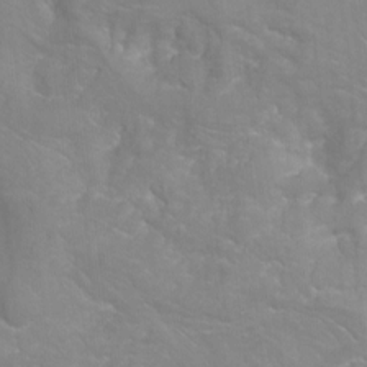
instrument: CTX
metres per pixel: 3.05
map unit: Hto
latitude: -7.4076
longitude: -51.4993
